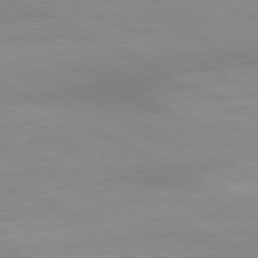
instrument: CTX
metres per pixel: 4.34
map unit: Ap
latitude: -81.0298
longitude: -92.2333
